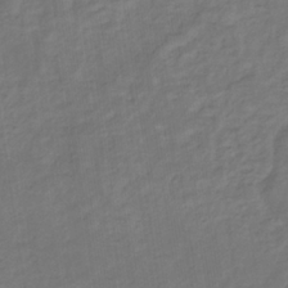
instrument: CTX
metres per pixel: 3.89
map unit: eHb
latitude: -33.0487
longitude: 73.1620
